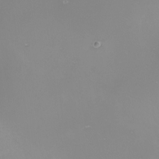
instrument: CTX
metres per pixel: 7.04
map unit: Nhu
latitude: -8.5763
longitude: -94.0822
